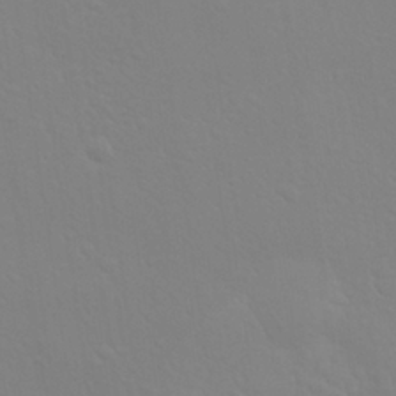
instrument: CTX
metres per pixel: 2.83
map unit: Nhu
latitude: 26.2145
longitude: -57.0836
